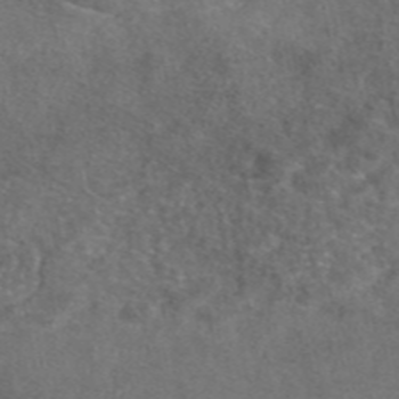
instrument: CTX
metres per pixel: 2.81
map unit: eAb
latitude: 47.1404
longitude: 110.4440
